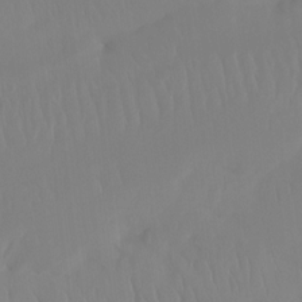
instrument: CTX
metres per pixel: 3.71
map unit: Htu
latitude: -15.4455
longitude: -47.1970
